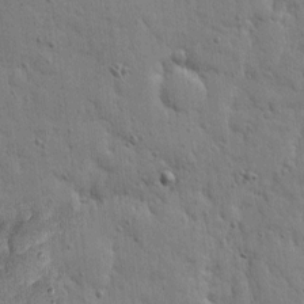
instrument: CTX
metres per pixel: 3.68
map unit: eHh
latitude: 5.5938
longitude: -71.0080
